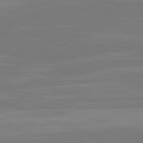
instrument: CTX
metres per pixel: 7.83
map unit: Hpe
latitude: -82.1417
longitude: 20.6707
